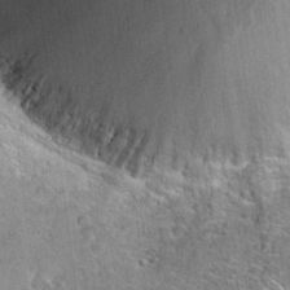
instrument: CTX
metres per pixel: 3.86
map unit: Hto
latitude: 23.0458
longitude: -44.7246
